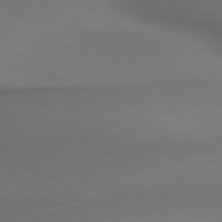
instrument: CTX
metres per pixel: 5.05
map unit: lApd
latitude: 79.7639
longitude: -175.6127
